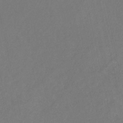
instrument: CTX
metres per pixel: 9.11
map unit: HNhu
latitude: -29.5588
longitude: 66.4629
